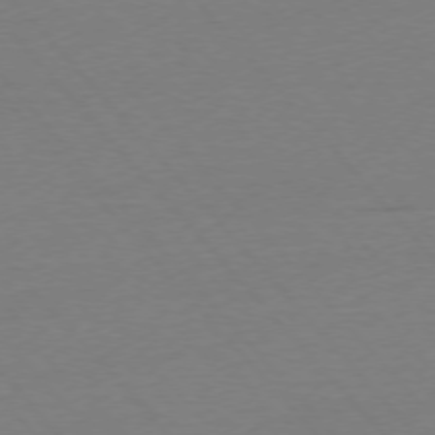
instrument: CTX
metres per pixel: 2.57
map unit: Ap
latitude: -76.1795
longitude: -93.1970
